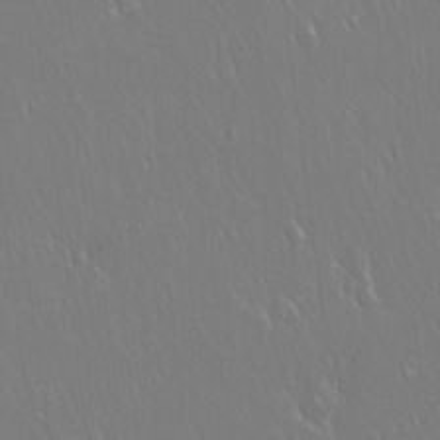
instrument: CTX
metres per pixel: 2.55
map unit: Hto
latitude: 18.1766
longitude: -57.6315
